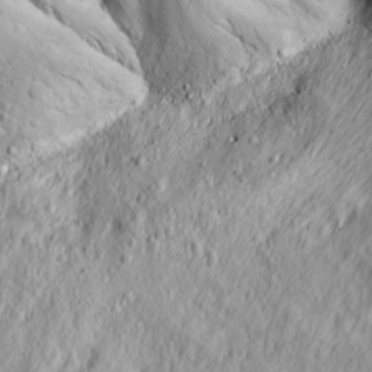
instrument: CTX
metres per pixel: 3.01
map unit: Ave
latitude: 22.8191
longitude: -135.2537
